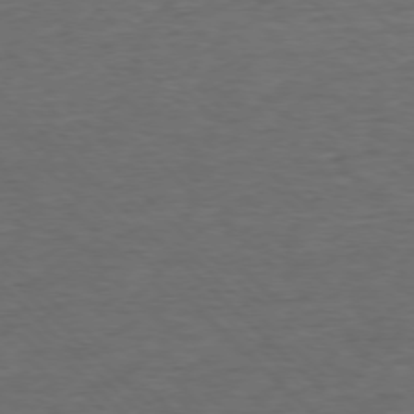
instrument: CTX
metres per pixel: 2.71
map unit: Ap
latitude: -77.3321
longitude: -94.1011
